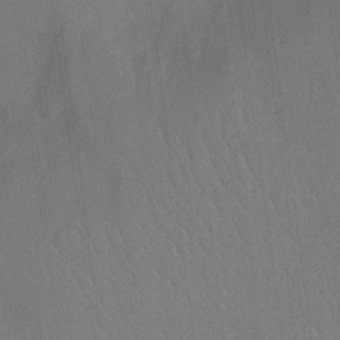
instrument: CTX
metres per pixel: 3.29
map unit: Nhu
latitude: -13.5777
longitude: -24.1577
